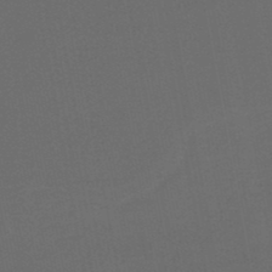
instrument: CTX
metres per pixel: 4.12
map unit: HNb
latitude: -47.8422
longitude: 55.9367
